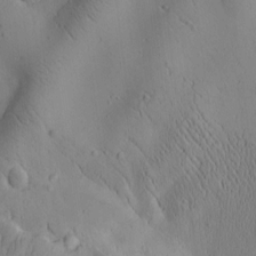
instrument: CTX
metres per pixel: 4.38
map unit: Htu
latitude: 1.5749
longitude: 176.8975
